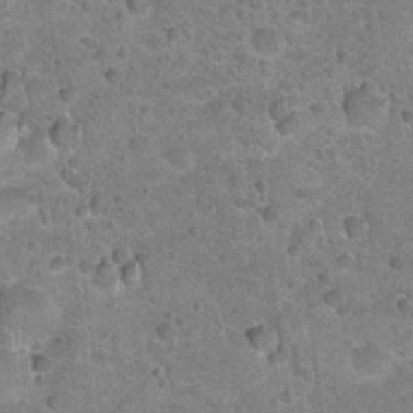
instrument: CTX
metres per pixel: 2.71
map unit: Hto
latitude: 21.6883
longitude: -49.2915
